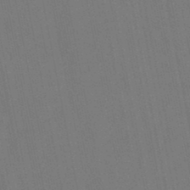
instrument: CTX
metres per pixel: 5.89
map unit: lHb
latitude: -47.9367
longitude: 72.1983
